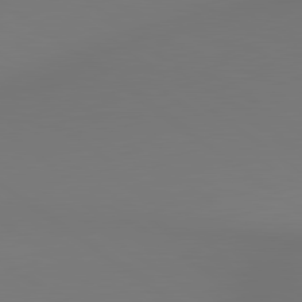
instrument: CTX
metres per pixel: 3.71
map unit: lApd
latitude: 80.5735
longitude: 153.4265
